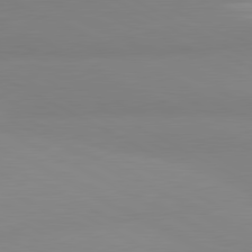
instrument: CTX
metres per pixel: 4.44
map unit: lApd
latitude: 80.9136
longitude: 179.9745
